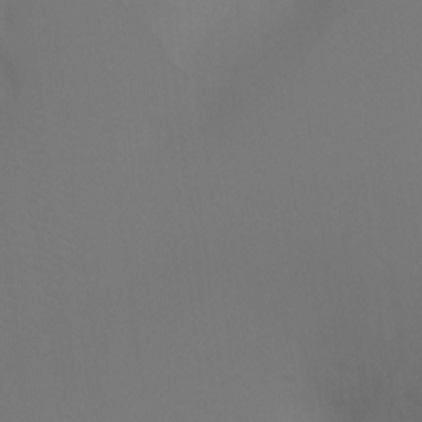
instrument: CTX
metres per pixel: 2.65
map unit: Ht
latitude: -7.9745
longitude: -28.7813
